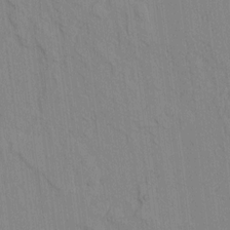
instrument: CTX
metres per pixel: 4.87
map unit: lAvf
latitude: 7.6316
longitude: 168.8219
